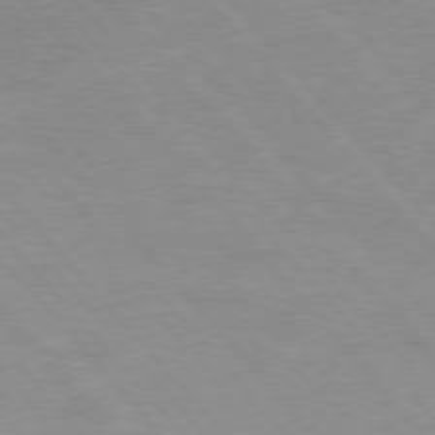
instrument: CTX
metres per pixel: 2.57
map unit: Hpe
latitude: 75.8017
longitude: -155.3482
